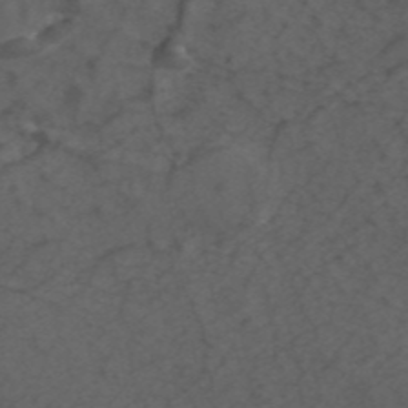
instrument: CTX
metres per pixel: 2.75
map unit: ANa
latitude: 44.0444
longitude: 26.9163
